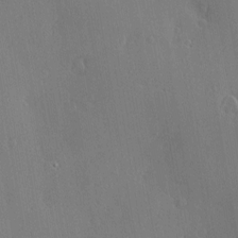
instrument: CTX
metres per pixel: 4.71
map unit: Nve
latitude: -7.6344
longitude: 173.7288
